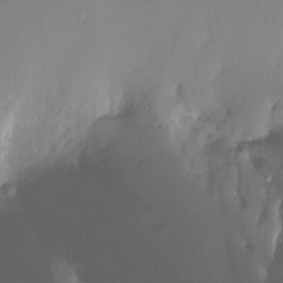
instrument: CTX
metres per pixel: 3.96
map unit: Nhu
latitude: -12.8219
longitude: -60.6490
